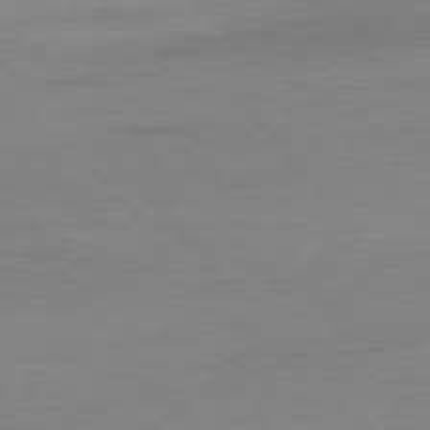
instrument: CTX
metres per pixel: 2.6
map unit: Ap
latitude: -80.2929
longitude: -83.0080
